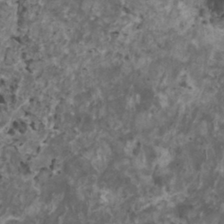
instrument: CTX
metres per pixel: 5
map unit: HNhu
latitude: 2.2144
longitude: 3.9178
